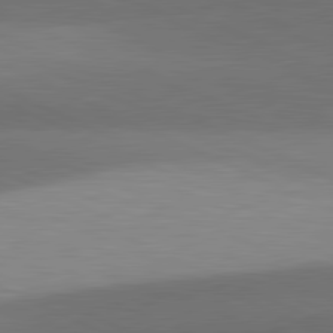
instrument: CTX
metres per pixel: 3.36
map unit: lApd
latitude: 81.3859
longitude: 138.5763
